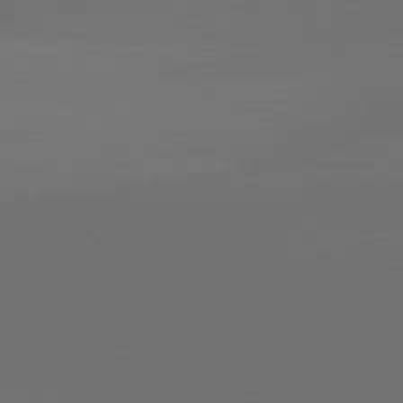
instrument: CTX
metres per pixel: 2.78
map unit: lApd
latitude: 82.2522
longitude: -153.4049
